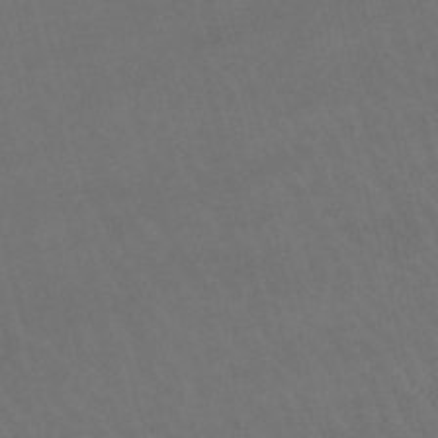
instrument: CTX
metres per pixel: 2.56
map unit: lHb
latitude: -47.0486
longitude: 77.6155
